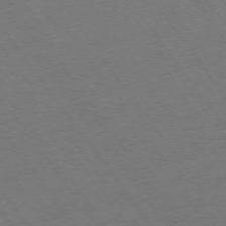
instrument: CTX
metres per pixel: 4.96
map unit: Ap
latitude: -74.7086
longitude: -70.7624
